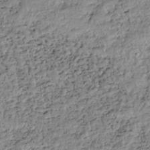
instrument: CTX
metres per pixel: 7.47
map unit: HNhu
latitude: -36.1794
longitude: 33.6911
